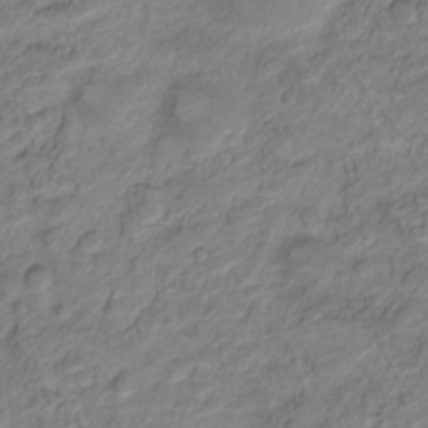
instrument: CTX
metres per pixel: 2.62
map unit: Nve
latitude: -19.8611
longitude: 105.4454
